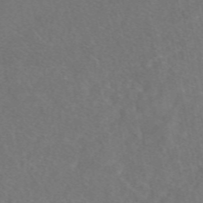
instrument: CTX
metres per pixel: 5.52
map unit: eAb
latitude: 47.9528
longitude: 117.2753
